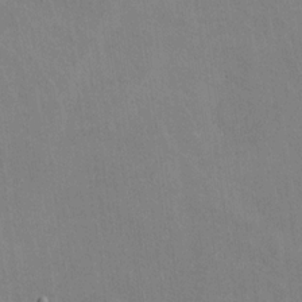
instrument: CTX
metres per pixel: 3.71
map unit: lHvf
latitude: -10.6519
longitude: -102.4223
